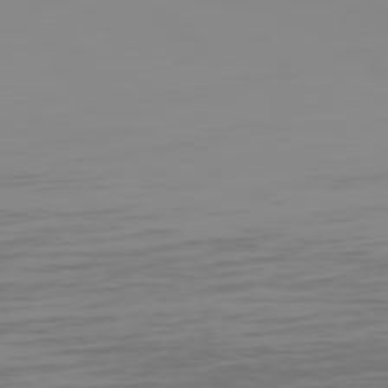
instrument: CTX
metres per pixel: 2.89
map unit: Hpe
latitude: 75.0458
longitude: -129.0458
